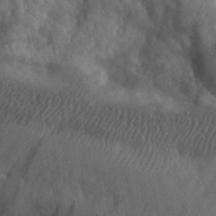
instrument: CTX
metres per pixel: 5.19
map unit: eHh
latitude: 28.8380
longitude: -76.3467
